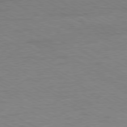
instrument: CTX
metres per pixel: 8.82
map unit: Ap
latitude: -80.5574
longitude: -86.1389
